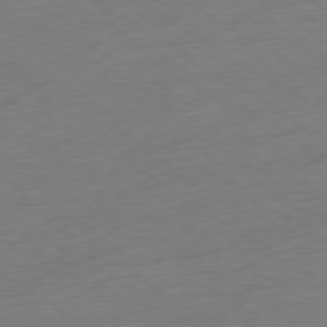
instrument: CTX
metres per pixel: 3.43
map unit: Ap
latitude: -78.5384
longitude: -58.2900
